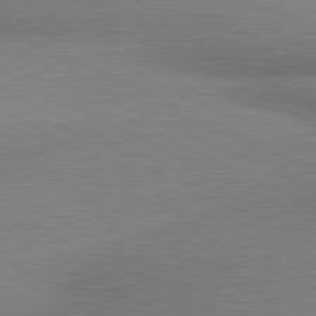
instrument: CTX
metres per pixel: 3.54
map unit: lApd
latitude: 80.8758
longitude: 164.1417
